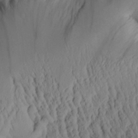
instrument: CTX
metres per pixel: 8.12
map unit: Aa
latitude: 29.3670
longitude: -133.9339
